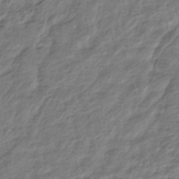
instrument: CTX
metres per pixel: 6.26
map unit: HNhu
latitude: -44.7463
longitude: 102.4251
